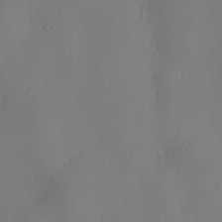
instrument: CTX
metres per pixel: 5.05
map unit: lHvf
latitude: 22.8002
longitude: 141.4832
